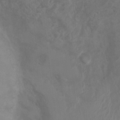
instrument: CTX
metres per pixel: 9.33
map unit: Nhu
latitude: 6.3845
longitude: -19.6316
